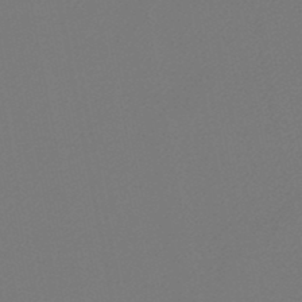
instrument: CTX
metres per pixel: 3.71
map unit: lHb
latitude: -47.7099
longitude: 68.9352
